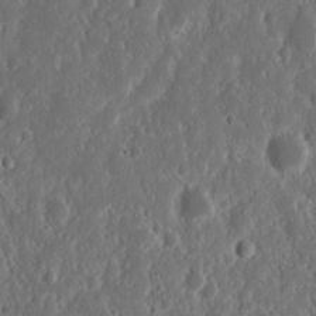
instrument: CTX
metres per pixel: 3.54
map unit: Nhu
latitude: 14.3468
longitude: -73.1026
